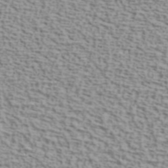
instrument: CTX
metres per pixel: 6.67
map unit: ANa
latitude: 40.5356
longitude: 29.8422
